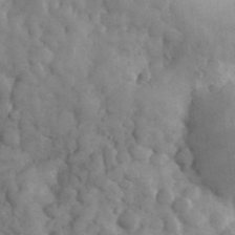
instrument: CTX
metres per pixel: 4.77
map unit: eHh
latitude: 31.8773
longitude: -66.6301
